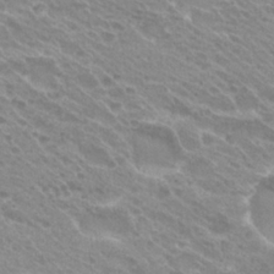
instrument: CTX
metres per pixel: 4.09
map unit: Hto
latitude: 26.1956
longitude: -36.3467
